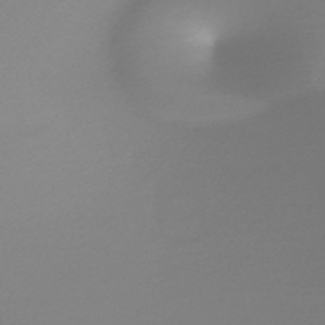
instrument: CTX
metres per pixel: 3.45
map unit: HNb
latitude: -46.1794
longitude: -42.3656
